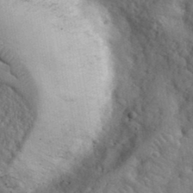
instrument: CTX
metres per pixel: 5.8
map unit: lHvf
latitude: 37.5560
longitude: -90.7057
